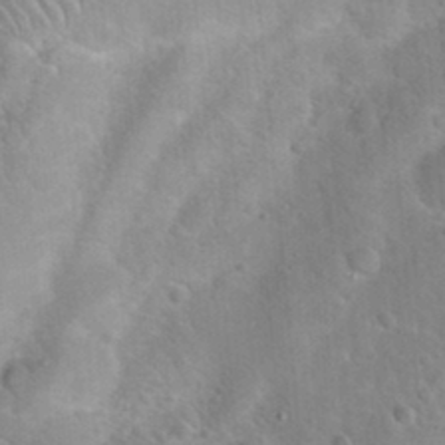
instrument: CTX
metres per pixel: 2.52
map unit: Hto
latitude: 20.2901
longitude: -49.8961
